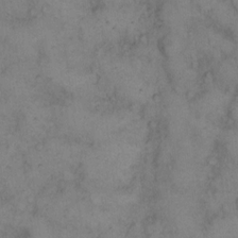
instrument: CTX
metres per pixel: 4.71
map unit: eHh
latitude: 14.9703
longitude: -63.4427
